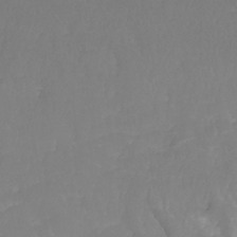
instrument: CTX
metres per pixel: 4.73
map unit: lHb
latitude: -31.6911
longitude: 63.7855
